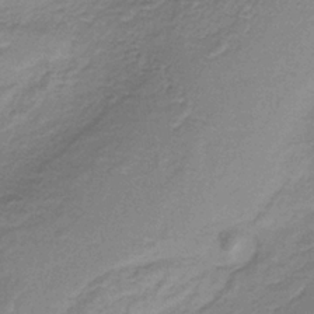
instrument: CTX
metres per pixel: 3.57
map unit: lHb
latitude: -36.7463
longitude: 61.0298
